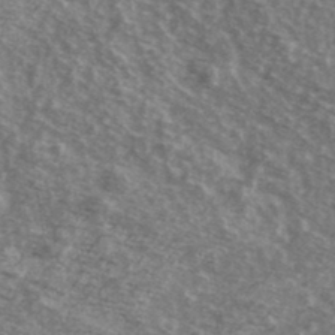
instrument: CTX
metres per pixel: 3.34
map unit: Ave
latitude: 39.3104
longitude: -109.2348
